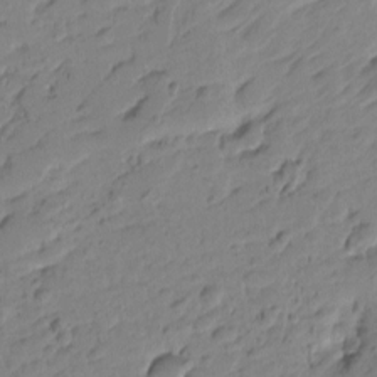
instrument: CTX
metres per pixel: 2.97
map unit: Htu
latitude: -0.9731
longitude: -175.5182
